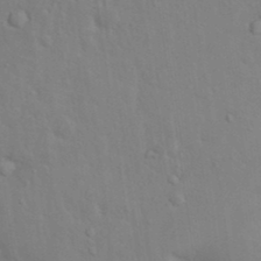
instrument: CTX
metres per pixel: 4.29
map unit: Nhu
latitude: 13.4238
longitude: -28.3467
